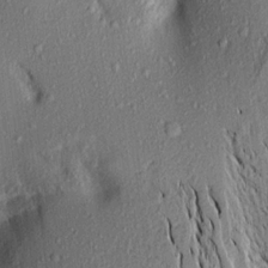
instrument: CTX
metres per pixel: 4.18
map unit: Aa
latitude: 16.0444
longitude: -148.3467
